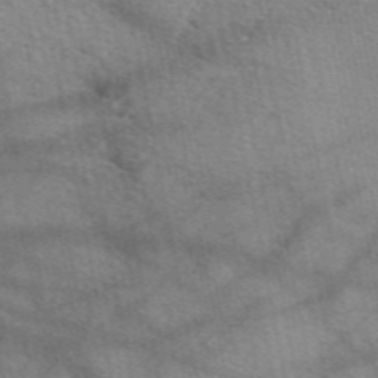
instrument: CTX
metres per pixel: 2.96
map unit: eAb
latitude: 50.2522
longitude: 108.7274
